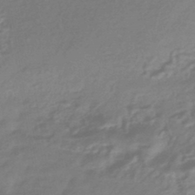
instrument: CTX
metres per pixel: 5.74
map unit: HNhu
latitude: -43.5777
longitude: 89.6911
